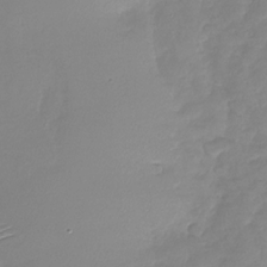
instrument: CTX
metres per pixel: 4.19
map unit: Nhu
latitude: -28.7274
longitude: -61.7449
